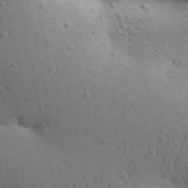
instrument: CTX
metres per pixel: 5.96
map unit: Aa
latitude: 30.7247
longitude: -146.4223
